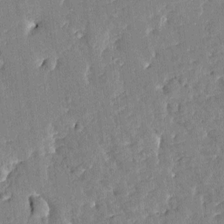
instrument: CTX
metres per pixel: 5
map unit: Htu
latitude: -2.0283
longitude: 174.9163
